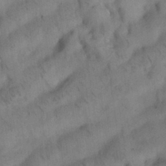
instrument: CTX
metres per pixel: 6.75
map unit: Nhu
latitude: 26.4601
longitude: -71.5749
